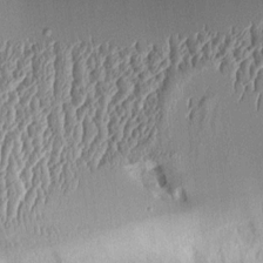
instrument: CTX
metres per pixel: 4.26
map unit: Aa
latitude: 9.5938
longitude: -129.1781
